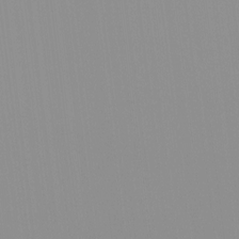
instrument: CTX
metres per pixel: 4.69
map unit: HNhu
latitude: -0.9542
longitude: -5.6694
